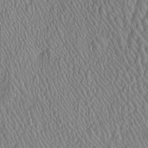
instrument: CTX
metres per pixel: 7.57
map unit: Htu
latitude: -6.5762
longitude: 153.0675
